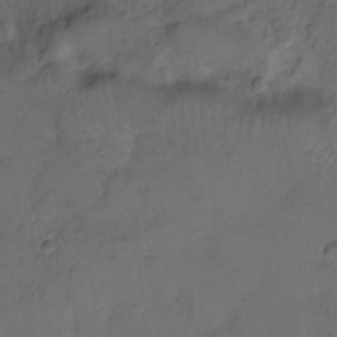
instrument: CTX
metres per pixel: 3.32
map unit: eHh
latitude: 8.0822
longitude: -62.3468
